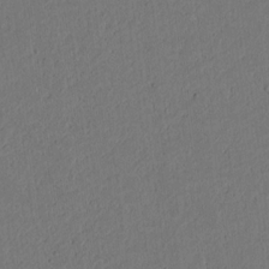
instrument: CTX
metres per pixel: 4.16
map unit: lAvf
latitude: 9.1214
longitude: 166.5385
